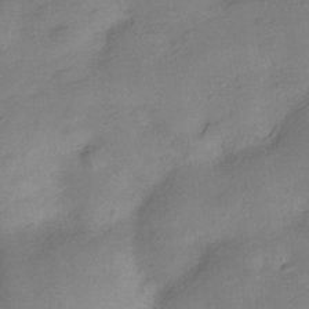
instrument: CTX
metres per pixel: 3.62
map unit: Hve
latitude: -28.1228
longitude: 92.5007
